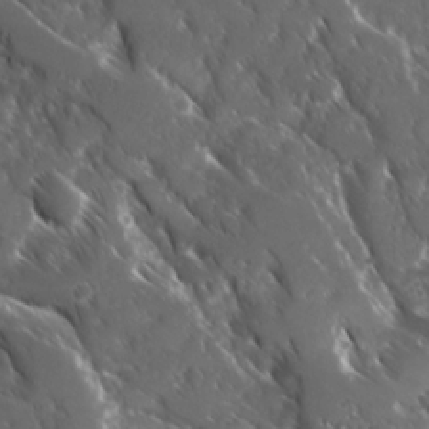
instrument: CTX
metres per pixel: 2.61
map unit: Ave
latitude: 17.1592
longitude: -130.4034
